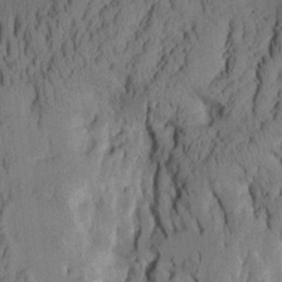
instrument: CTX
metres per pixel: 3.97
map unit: Aa
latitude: 8.8002
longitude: -127.4993
